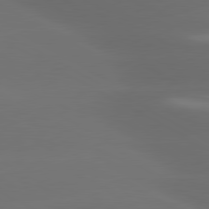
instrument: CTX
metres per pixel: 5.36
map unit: lApd
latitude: 80.1956
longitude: -145.2726
